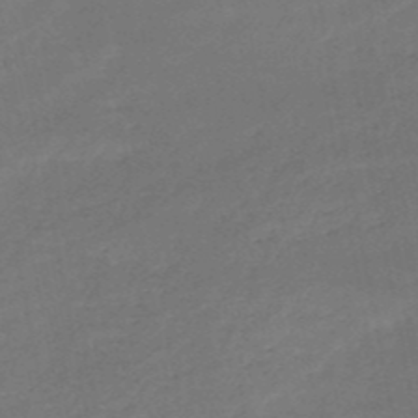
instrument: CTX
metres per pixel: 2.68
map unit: HNb
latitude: -51.2565
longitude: -39.2159
